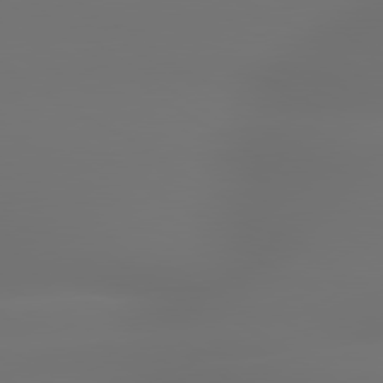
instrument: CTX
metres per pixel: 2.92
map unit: lApd
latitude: 79.4994
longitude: -137.6127
